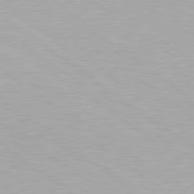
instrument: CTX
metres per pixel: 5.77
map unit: Hpe
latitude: 79.3482
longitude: -153.3860
